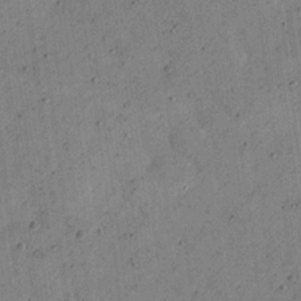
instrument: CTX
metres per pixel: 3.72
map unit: eHh
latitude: 22.1011
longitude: -66.2711
